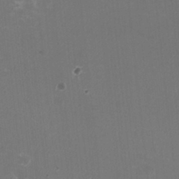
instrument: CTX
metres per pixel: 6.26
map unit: HNhu
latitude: -2.7841
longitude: -1.4993
